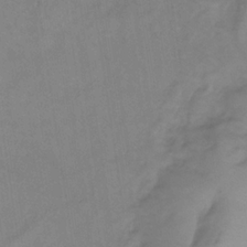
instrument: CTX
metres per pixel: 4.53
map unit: lHb
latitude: -32.4440
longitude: 63.7666
